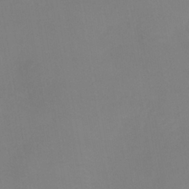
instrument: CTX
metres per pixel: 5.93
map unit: lHb
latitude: -37.5399
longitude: 74.3496
